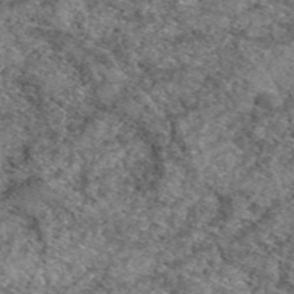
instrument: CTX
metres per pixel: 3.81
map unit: eAb
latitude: 49.4804
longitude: 110.4440
